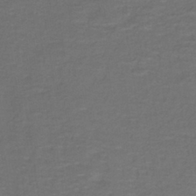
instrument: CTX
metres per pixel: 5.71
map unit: lHb
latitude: -39.4644
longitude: 58.0849
